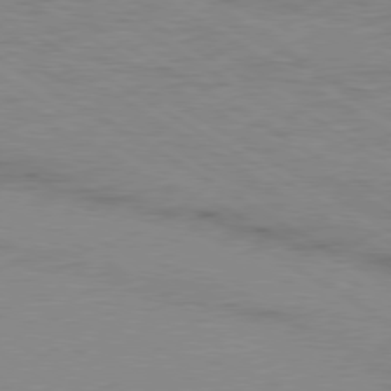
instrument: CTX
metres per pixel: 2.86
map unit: Ap
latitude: -80.2173
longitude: -52.6680
